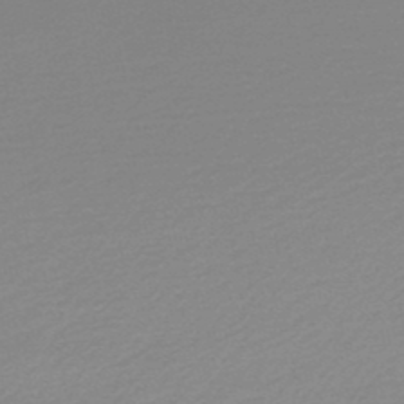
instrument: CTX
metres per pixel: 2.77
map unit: lHb
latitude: -48.6519
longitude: 65.1998
